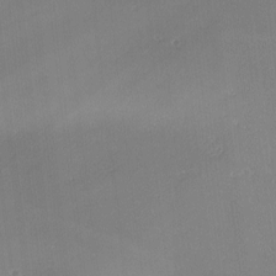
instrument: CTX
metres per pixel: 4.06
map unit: lAa
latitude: -10.5952
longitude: -124.3656
